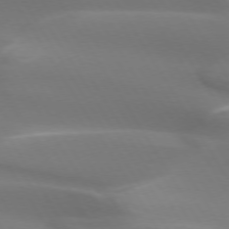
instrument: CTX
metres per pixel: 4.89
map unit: lApd
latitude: 73.3104
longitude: -50.3089
